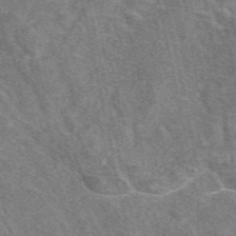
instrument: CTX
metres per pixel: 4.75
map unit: eAb
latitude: 47.9906
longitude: 119.4454
